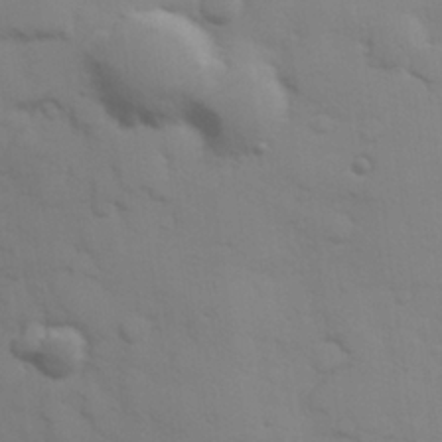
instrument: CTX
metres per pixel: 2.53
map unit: Hve
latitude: 25.7638
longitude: 148.1228
